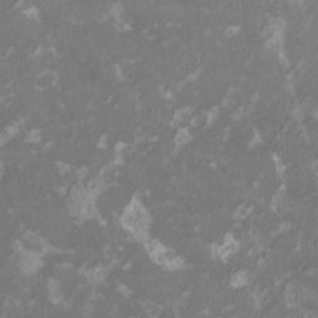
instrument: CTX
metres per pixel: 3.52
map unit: HNhu
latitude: 1.8394
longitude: -3.1592
